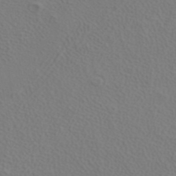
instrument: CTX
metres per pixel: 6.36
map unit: ANa
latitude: 39.3482
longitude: 20.6140
